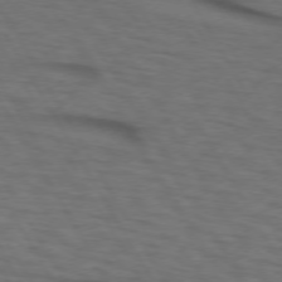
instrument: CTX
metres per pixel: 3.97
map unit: lApd
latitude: 73.0837
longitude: -73.5560
